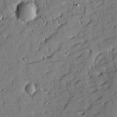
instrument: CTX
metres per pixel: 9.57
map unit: Ht
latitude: 9.2915
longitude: -78.3845
